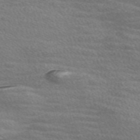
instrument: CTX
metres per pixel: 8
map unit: Nve
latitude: -56.6329
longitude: 60.2739
